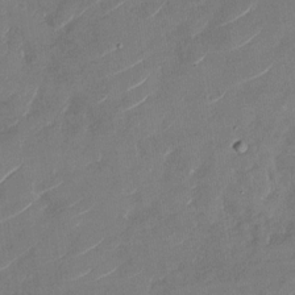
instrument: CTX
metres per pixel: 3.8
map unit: Nhu
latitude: -29.1620
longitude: -72.8191
